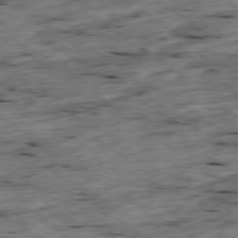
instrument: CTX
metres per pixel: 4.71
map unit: Ap
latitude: -79.3698
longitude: -88.7813
